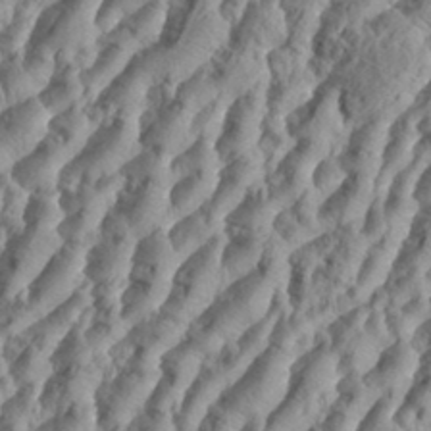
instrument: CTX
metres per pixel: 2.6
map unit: eHh
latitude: 34.5923
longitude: -136.8002
